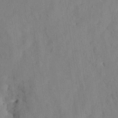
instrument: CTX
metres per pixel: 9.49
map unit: Nhu
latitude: 27.0836
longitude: -71.8961
